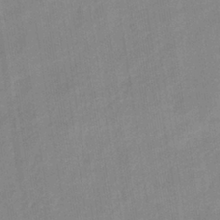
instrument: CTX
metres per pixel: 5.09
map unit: eHb
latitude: -36.1227
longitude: 74.1039
